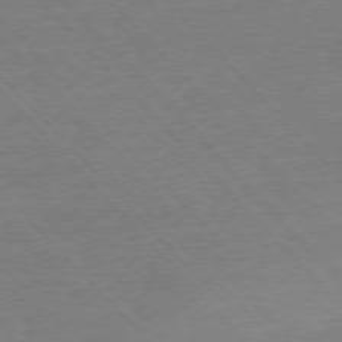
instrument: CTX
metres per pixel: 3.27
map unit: Ap
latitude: -77.3132
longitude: -95.3482
